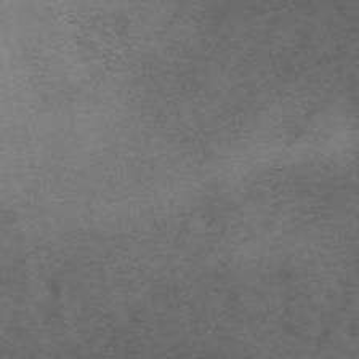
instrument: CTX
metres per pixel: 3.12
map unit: ANa
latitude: 49.5749
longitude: -72.1200
